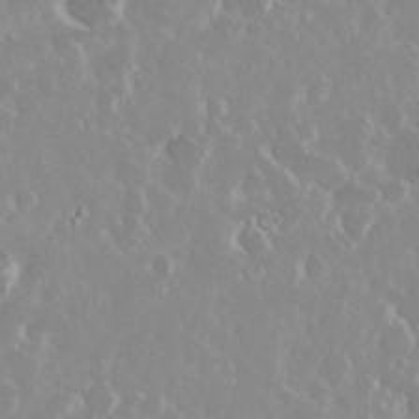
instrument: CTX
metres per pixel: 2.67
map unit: Nhu
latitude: 29.1592
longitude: -61.8205
